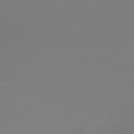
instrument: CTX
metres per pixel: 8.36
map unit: HNb
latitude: -50.4629
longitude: -43.7828
